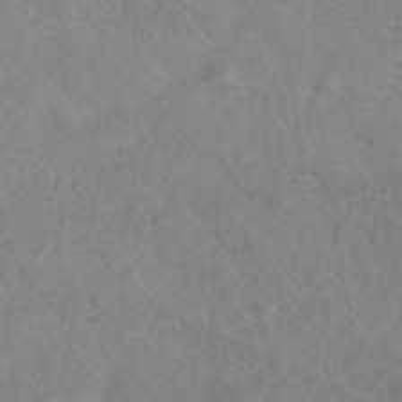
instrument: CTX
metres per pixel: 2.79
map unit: ANa
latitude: 42.4979
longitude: 26.9919
